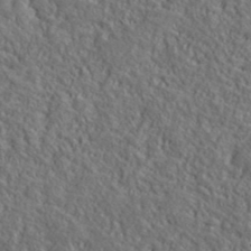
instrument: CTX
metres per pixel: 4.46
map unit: ANa
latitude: 39.7638
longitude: -90.1200
